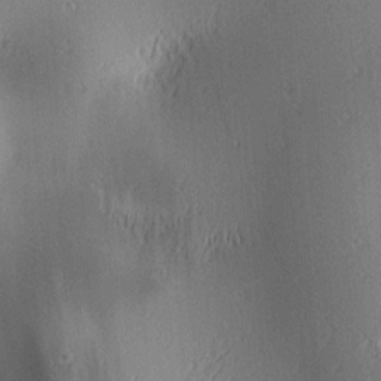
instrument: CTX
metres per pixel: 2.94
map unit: lAa
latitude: 2.1955
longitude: -116.1578
